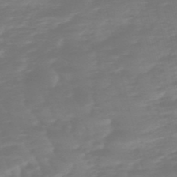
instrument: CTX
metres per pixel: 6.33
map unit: eHb
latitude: -49.4833
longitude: 76.9353
